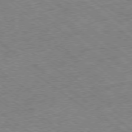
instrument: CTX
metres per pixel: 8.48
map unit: Ap
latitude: -78.9163
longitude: -49.0836
